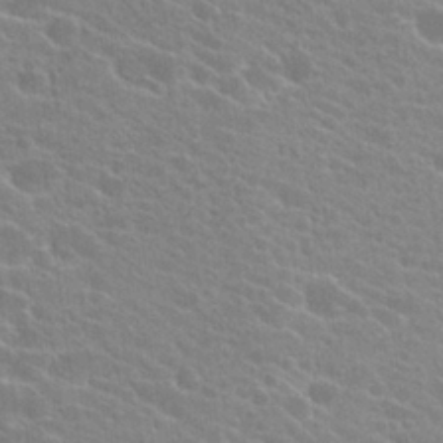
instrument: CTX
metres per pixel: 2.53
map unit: Hto
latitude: 24.2711
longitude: -40.6301
